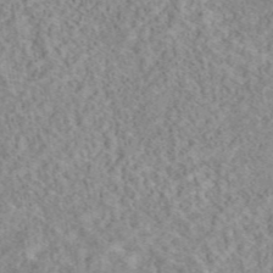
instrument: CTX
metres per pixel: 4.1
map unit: eAb
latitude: 44.2900
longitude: 116.1983
